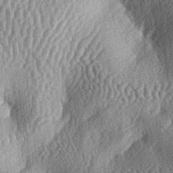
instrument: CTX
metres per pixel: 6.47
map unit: lAa
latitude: -6.4629
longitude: -127.9150
